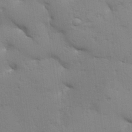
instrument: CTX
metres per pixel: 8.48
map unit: Aa
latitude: 33.1025
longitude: -145.0080
